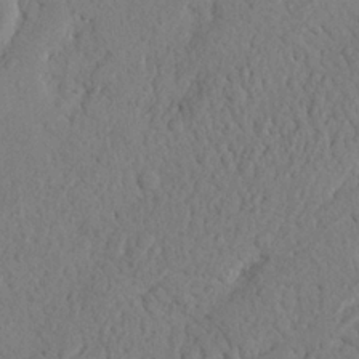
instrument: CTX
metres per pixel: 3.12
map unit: Nhu
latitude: 21.5938
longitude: -75.8583
